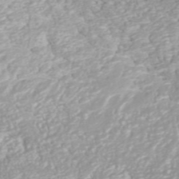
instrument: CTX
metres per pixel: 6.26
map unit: ANa
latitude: 44.0444
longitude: 37.4076
